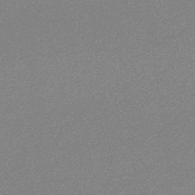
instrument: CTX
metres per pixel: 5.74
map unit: lHb
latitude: -44.6330
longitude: 66.7463
